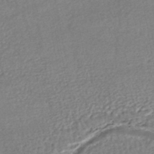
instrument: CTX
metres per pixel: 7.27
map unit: HNhu
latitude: -47.3887
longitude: 102.5952
